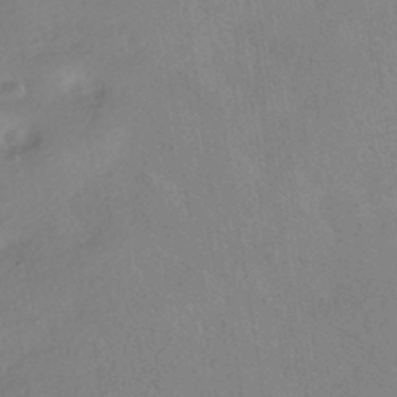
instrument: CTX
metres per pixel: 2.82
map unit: HNhu
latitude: -40.6518
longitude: 97.1620
